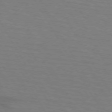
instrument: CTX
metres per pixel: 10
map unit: lApd
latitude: 72.5735
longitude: -57.2536
